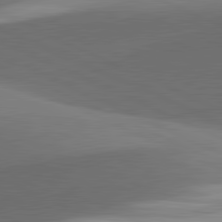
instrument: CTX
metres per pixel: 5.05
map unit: lApd
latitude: 81.7639
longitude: 134.2362
